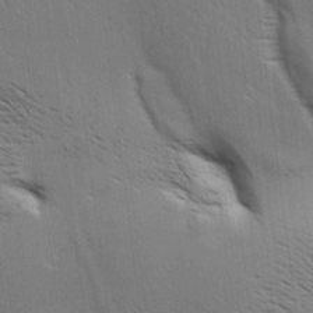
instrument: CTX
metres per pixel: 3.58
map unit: Aa
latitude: 9.3104
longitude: -142.3090
